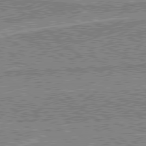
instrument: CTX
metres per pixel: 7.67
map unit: Hpe
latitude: 78.7624
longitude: -143.6694
